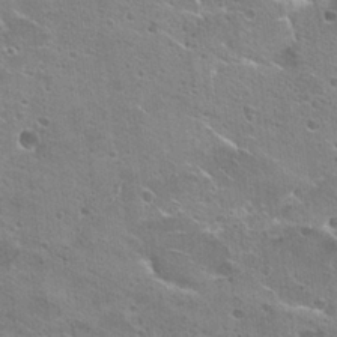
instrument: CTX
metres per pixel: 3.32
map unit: Hto
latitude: 23.1214
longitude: -42.4979
